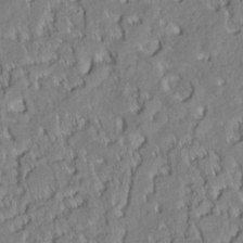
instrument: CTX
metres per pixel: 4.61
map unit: eHh
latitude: 7.1214
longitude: -76.0822
